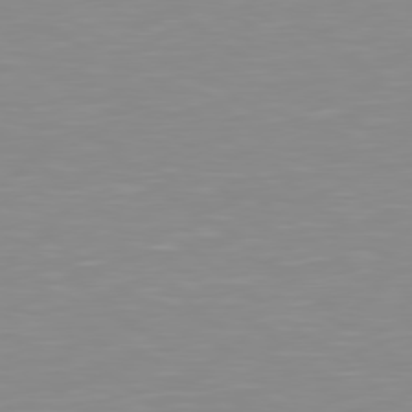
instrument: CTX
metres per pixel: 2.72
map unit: Hpe
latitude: 78.6680
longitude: -172.8002
